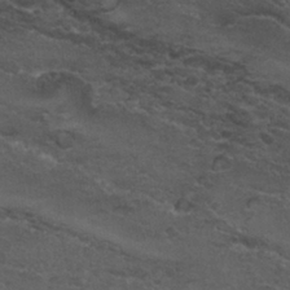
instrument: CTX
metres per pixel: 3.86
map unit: Nhu
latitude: 29.4426
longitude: -53.5182
